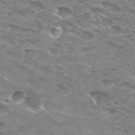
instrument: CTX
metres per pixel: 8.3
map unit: Hto
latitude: 30.0633
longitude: -46.1956
